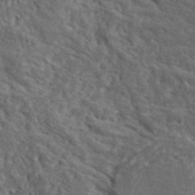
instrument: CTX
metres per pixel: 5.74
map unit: lHvf
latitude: 40.2900
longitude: -87.3481
